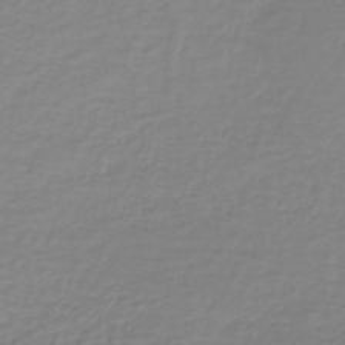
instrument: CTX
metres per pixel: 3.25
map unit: lHb
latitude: -36.9541
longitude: 61.7100
